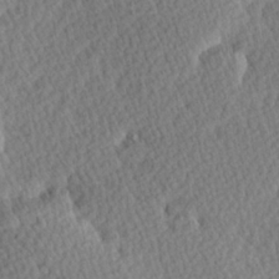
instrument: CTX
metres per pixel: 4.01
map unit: Hve
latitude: 26.9892
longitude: -93.8205
